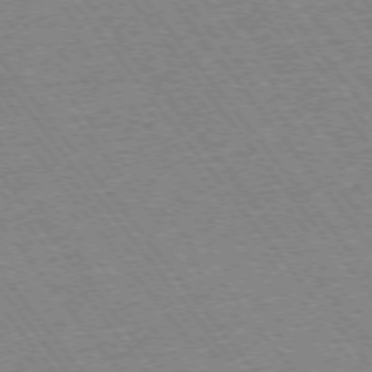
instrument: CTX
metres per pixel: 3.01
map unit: Ap
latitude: -75.4833
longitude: -87.4993
